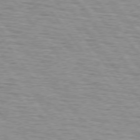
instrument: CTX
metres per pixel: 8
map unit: lApd
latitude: 75.1970
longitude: -75.7072
